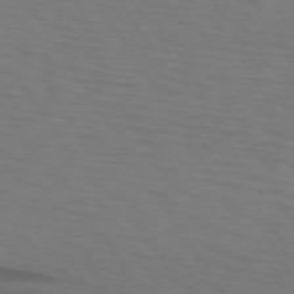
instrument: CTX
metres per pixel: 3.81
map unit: lApd
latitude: 73.0837
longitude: -75.5371
